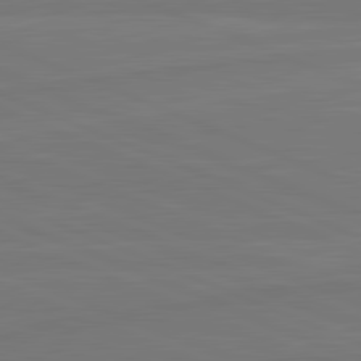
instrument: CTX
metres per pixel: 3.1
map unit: lApd
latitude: 82.0444
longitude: -178.8002
